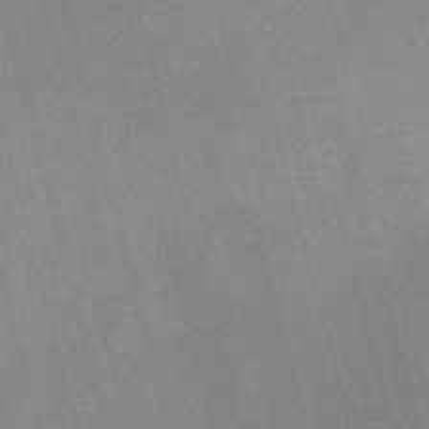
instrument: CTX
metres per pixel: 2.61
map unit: Nve
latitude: -58.4628
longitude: 64.7841
